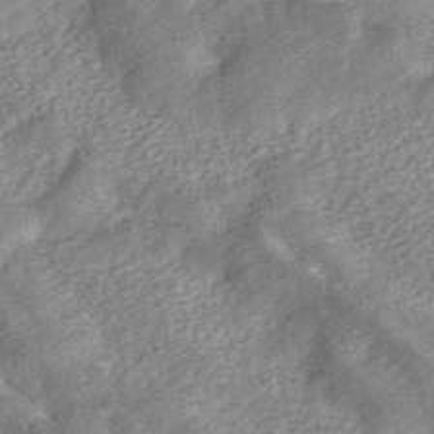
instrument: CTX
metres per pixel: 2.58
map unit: ANa
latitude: 45.7260
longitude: 24.9919
